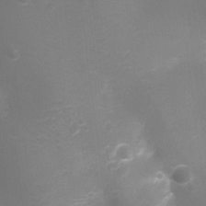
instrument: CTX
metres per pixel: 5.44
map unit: Ht
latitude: -9.2565
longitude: -24.0822
